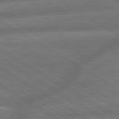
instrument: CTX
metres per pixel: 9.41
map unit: lApd
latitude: 79.8584
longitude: -165.9717
